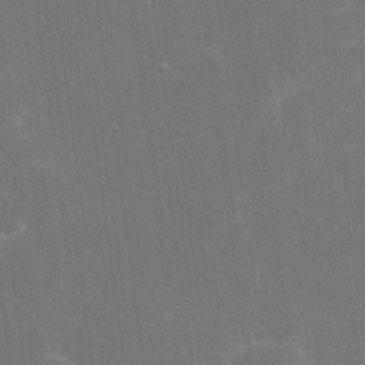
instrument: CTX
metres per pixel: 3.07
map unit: eHh
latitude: 20.7058
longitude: -68.2901
